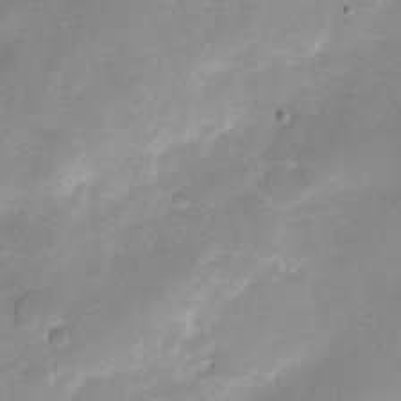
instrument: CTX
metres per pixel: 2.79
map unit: Nhu
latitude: -24.5574
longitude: -70.2900
